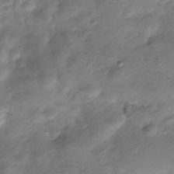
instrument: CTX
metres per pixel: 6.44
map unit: HNhu
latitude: -21.8044
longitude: 84.5762
